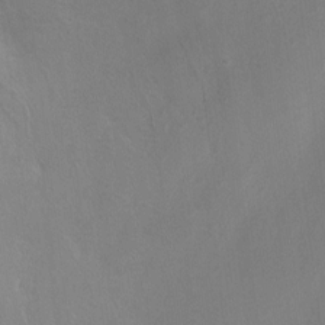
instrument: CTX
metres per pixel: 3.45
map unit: HNhu
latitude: 7.8394
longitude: -3.8772
